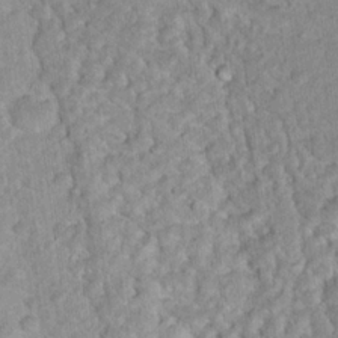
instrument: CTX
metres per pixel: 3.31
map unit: Nhu
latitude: 16.8002
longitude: -31.4238
